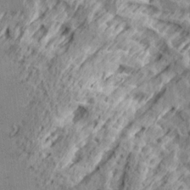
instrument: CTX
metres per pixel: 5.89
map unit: Ave
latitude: 16.4223
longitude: -138.2711
